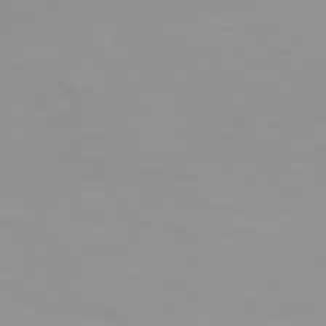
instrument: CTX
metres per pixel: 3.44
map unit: Hpe
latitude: 74.4790
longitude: -124.8758
